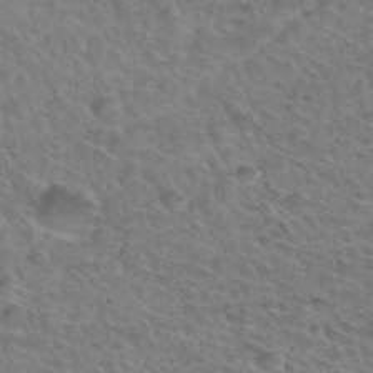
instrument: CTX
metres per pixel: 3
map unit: Hto
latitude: 34.5545
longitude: -44.3845
